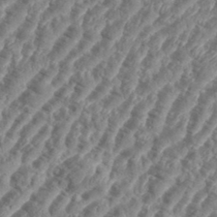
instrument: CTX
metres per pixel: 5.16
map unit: eHh
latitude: 35.7638
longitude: -135.9717
